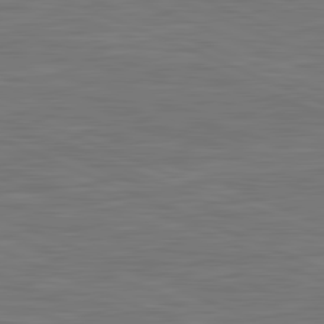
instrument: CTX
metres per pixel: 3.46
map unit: lApd
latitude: 81.8961
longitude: -170.8947
